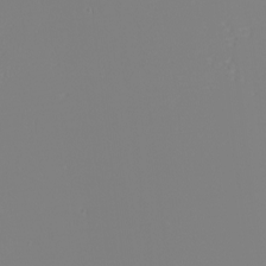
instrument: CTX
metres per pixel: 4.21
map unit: eHh
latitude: -6.1417
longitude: -85.4993
